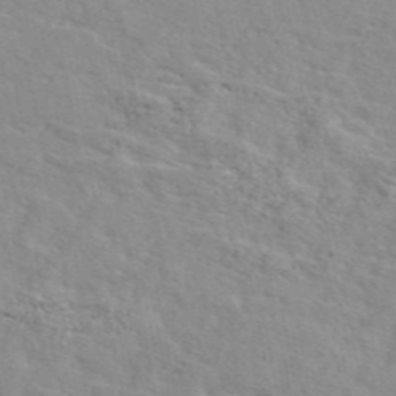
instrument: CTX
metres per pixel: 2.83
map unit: eAb
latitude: 48.7246
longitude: 119.9556
